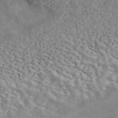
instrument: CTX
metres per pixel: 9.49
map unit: ANa
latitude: 45.1592
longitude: 46.8597
